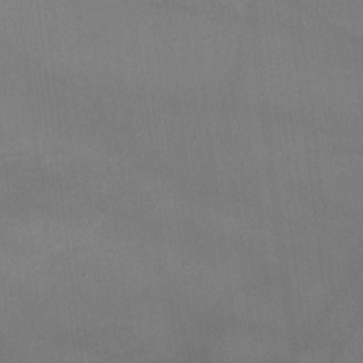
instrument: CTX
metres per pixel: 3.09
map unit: HNhu
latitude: -2.2361
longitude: -7.7072
